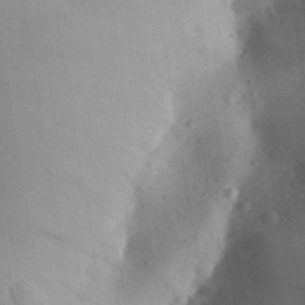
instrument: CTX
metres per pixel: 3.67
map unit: Aa
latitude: 30.0822
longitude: -145.2915
